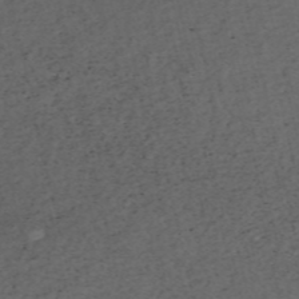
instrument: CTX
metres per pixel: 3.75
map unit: HNb
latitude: -55.3888
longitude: -47.4616
